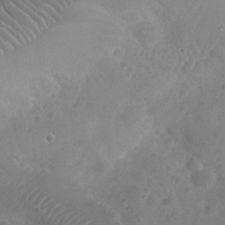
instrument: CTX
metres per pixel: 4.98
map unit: Nhu
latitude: 25.9339
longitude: -52.4979
